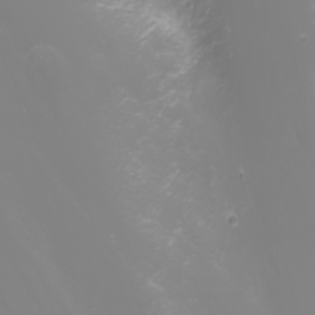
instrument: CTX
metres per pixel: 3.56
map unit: Nhu
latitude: -1.8045
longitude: -75.8583
